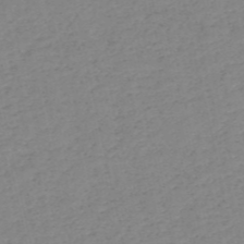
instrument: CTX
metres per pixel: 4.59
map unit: HNb
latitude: -53.8233
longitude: -39.2348
